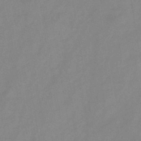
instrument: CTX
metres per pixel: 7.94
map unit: HNb
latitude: -45.5399
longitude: -38.9136
